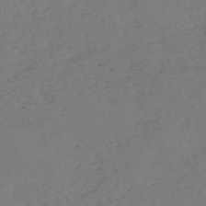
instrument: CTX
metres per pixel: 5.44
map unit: HNb
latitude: -54.9920
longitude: -41.9150
